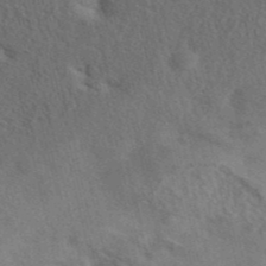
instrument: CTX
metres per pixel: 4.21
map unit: eAb
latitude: 42.1767
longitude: 108.6141
